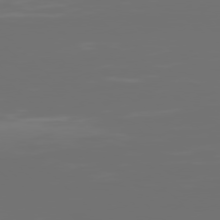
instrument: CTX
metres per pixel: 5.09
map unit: Hpe
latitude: 77.8583
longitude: -141.0269
